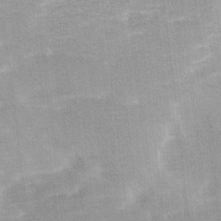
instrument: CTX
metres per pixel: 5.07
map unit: Ave
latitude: 11.1970
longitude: -106.8002
